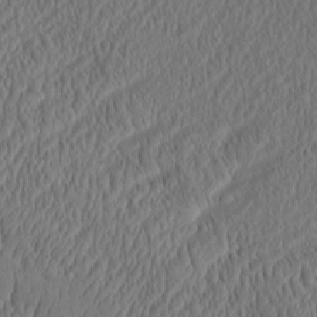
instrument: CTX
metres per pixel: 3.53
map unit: eHh
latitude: -3.3131
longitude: 16.9353
